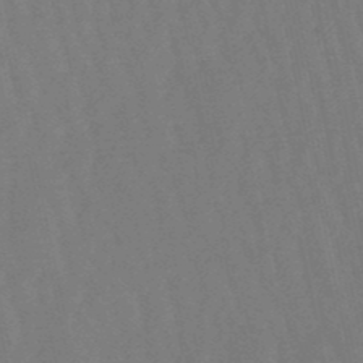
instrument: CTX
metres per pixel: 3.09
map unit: lHb
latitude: -49.8045
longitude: 71.7100
